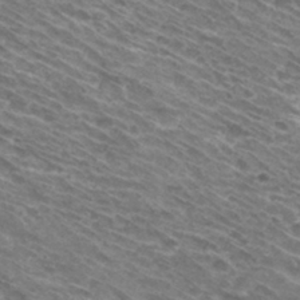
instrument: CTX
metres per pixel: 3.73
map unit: Hto
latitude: 31.7450
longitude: -43.9339
